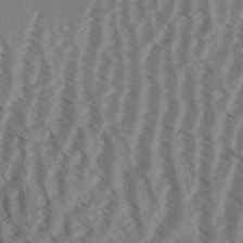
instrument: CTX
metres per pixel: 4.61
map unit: Aa
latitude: 31.6883
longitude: -138.8002
